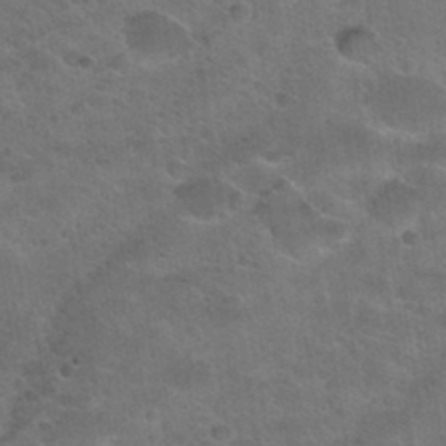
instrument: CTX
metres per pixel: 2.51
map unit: Nhu
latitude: 31.2537
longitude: -53.4427
